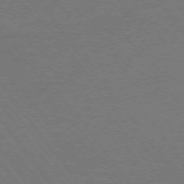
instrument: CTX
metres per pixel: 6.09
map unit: Ap
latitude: -75.3132
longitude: -82.3089
